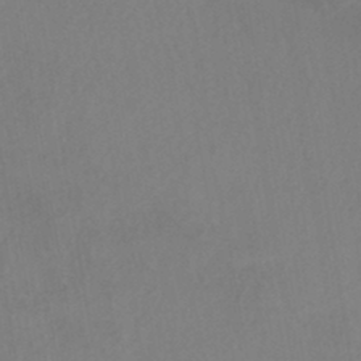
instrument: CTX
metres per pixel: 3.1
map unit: HNhu
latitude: -43.8422
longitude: 94.5951
